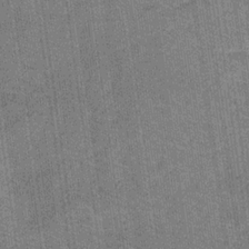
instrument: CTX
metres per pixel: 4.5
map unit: eHb
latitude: -30.7463
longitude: 64.2551
